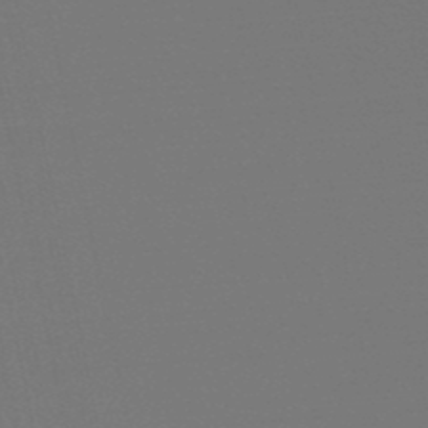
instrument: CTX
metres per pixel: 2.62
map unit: eHb
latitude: -49.9367
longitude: 79.0108
